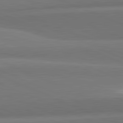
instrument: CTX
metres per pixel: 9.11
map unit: lApd
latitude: 82.1199
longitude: 153.9367
